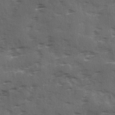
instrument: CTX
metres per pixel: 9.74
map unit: Ave
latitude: 18.7624
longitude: -130.8569
